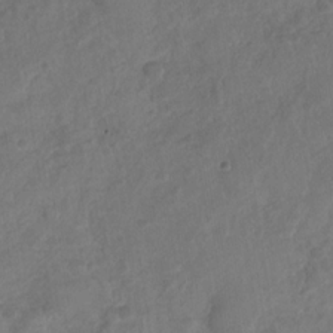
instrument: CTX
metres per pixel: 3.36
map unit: Nhu
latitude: -30.5196
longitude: -62.3656
